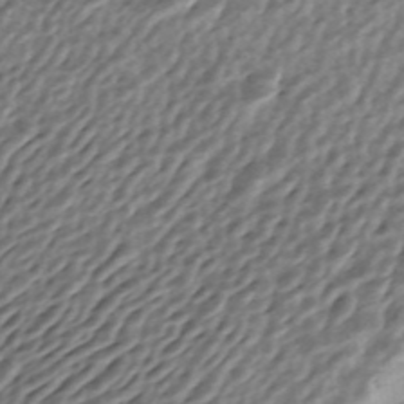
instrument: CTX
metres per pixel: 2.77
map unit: ANa
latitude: -44.7652
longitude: 105.4265
